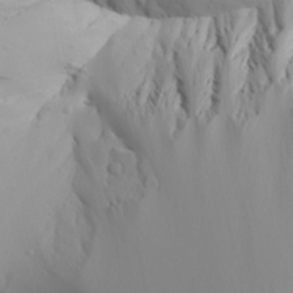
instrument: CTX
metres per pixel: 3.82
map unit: Aa
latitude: 30.1200
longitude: -133.4804
